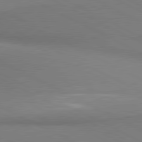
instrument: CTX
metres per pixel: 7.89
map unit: lApd
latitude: 80.9136
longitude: 162.3495
